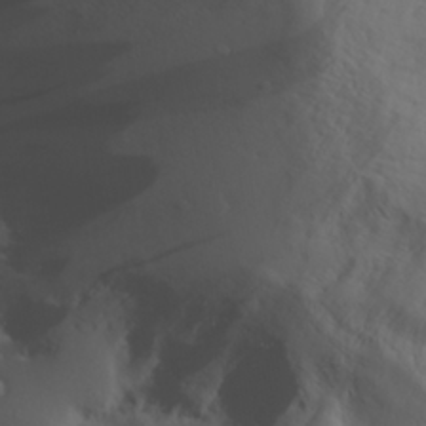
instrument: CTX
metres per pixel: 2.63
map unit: Aa
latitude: 30.1389
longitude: -132.4223
